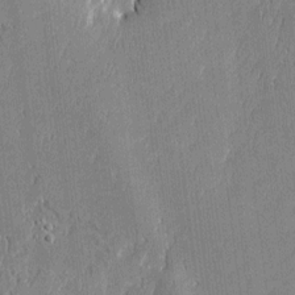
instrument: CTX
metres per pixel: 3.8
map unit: Htu
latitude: -5.5777
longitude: 176.2173
